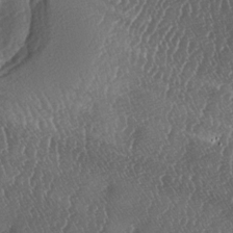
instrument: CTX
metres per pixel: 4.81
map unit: lAa
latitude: -5.9367
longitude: -129.5371
